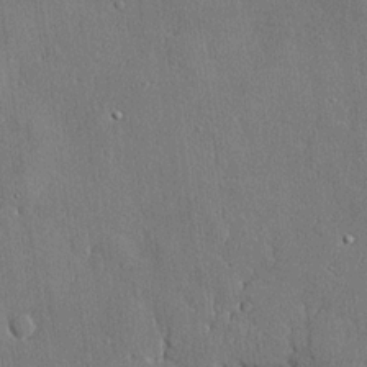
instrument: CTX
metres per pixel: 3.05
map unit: lHvf
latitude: 21.0648
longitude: 145.4832
